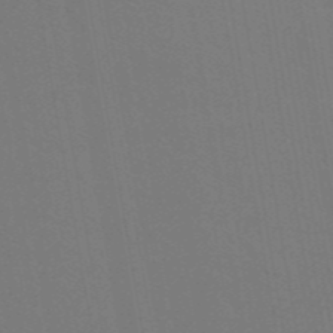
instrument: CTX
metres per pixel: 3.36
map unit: ANa
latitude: 44.1766
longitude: 27.7477
